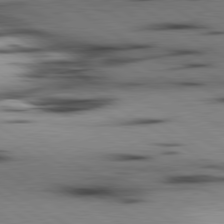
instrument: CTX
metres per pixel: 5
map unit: lApd
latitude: 80.3467
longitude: 161.4077
